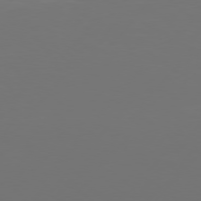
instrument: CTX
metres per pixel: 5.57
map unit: Hpe
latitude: 75.4804
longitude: -128.9325
